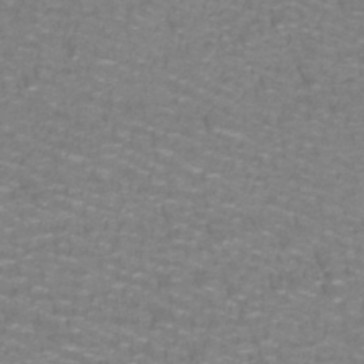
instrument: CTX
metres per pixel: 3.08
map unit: lHb
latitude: -41.8044
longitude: 55.7289
